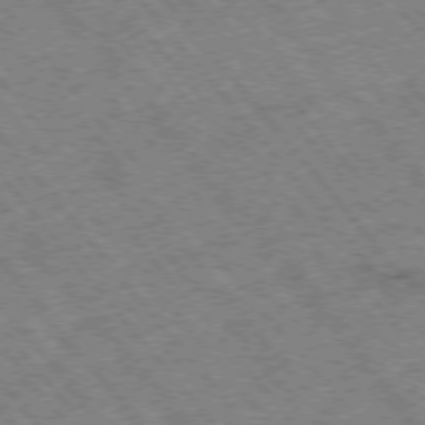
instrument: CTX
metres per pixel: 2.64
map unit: Hpe
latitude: -76.0094
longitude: -20.3468
